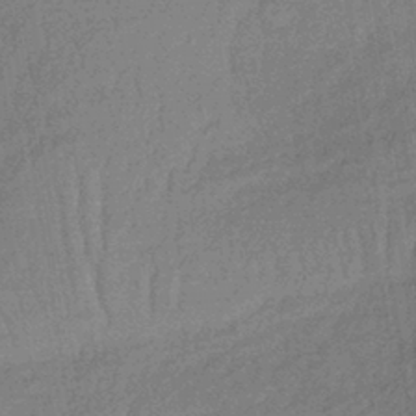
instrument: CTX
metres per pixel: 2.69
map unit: lHb
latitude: -35.8422
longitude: 69.1431
